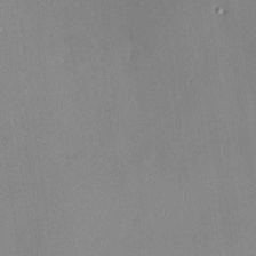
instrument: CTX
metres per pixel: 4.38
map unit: Hve
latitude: 26.1011
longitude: -90.9136
